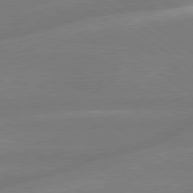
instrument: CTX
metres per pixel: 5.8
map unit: lApd
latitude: 79.2726
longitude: -141.3670
